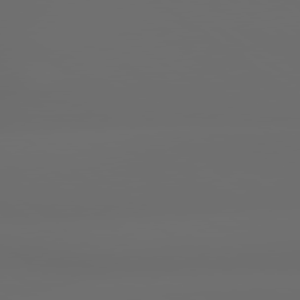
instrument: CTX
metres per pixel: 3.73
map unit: lApd
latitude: 79.4238
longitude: -139.2726
